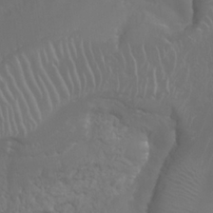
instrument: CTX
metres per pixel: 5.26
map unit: Nhu
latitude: 25.0458
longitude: -61.4804
